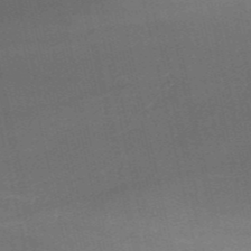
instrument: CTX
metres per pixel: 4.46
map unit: HNb
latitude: -53.4265
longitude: -38.6112
